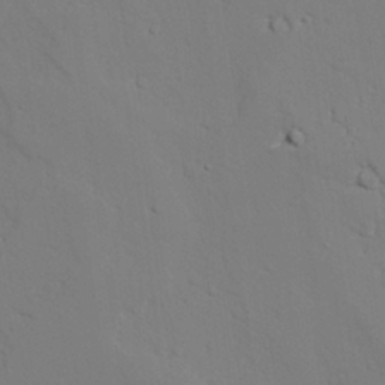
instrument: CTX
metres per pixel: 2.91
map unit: lAvf
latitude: 26.8380
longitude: -110.1389
